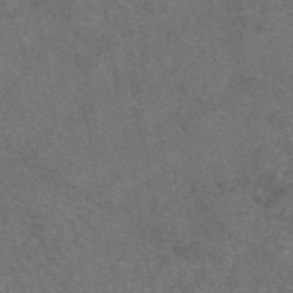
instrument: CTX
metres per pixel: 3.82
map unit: eAb
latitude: 47.7261
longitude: 108.7841
